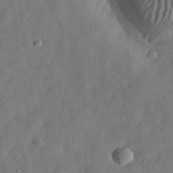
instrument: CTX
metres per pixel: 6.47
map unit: eHh
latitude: 31.2915
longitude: -76.2522
